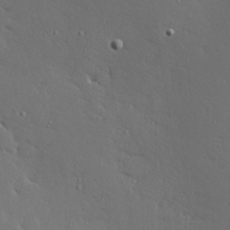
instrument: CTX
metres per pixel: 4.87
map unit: Hve
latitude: 24.5734
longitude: -98.1199
